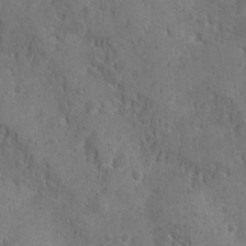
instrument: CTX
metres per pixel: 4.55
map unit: Ave
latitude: -10.2740
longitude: -119.4993
